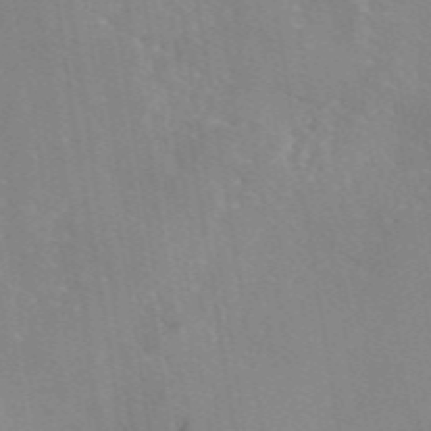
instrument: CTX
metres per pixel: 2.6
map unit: eAb
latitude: 46.3279
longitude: 111.4076
